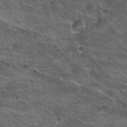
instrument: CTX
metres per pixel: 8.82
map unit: Nhu
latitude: 31.1026
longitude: -54.6112
